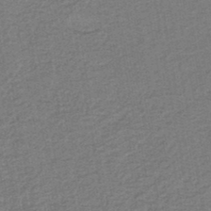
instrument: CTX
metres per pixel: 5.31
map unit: lHb
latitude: -39.7478
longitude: 54.7085
